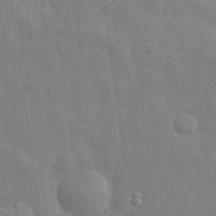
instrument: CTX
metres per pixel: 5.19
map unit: eHh
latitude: 29.6316
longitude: -75.0270
